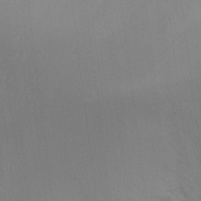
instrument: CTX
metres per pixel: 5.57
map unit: Ht
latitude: -8.2361
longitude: -30.6491
